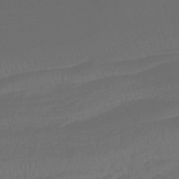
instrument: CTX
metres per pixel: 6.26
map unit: lHb
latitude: -42.4251
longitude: 81.0676
